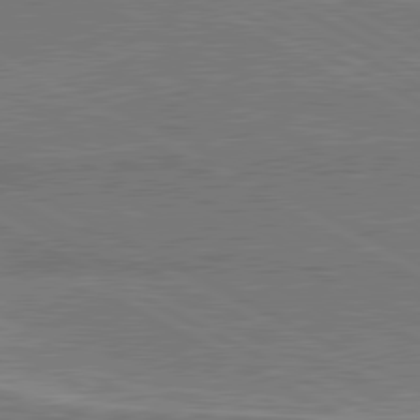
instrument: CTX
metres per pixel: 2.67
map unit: lApd
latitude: 80.8191
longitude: 141.6344
